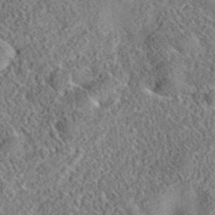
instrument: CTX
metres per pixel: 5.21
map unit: eAb
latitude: 35.8583
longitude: 109.1431
